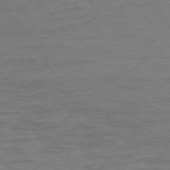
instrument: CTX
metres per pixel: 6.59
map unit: Ap
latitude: -75.9745
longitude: -69.9717
